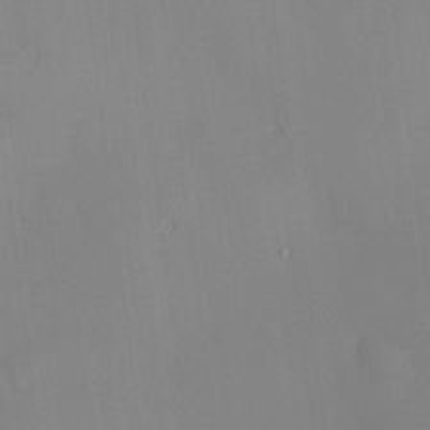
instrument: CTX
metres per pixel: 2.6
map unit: Hve
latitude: -10.4629
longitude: 175.9745
